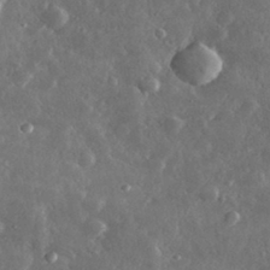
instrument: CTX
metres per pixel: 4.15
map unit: lHvf
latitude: 32.8002
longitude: -90.1578
